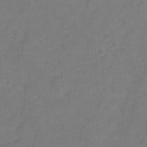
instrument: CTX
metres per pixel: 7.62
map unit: Hto
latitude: 3.3859
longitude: -33.0647
